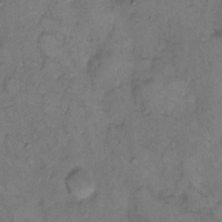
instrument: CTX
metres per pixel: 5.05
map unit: eHh
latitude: 9.2915
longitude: -62.6869
